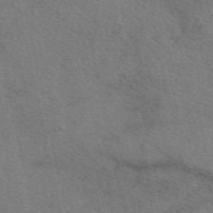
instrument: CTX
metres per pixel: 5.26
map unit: eAb
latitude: 50.6112
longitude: 113.9556
